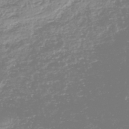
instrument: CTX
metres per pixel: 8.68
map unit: HNhu
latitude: -47.6533
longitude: 27.9367
